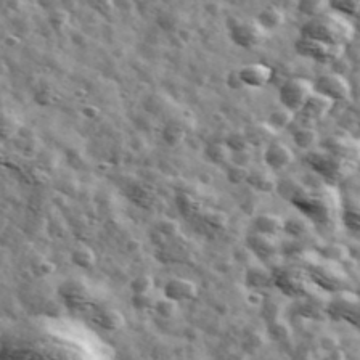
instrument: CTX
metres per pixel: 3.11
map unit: Ave
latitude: 42.1767
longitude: -107.2537
